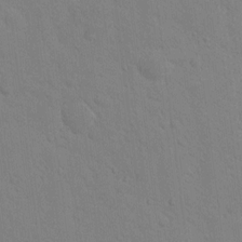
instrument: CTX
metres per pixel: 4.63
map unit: lAvf
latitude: 9.3104
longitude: 168.2172
